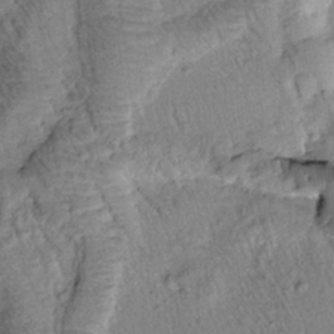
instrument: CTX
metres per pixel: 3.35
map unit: Htu
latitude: -0.6708
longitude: 173.5021
